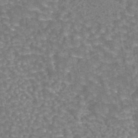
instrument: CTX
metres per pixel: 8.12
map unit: eAb
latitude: 44.2900
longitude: 106.4251
